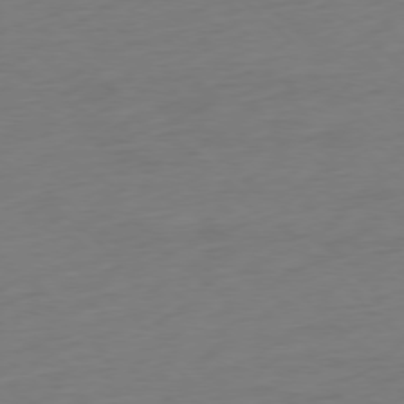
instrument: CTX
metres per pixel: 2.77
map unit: Ap
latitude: -77.7856
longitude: -91.4615
